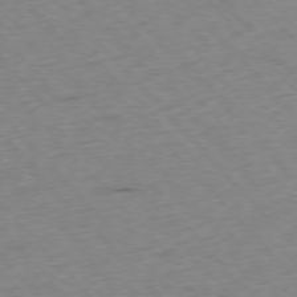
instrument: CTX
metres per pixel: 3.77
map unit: Ap
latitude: -76.6330
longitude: -60.5357
